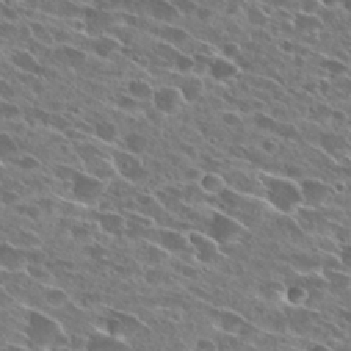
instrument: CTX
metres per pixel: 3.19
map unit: Hto
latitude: 27.6883
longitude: -43.5371
